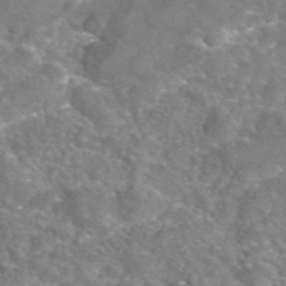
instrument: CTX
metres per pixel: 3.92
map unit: eAb
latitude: 45.5938
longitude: 106.8786
